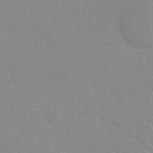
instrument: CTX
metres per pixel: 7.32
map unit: Nhu
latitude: 28.1200
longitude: -51.9717
